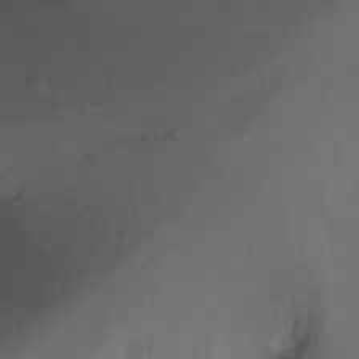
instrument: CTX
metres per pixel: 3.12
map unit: Ht
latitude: -9.8044
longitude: -37.2537
